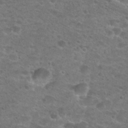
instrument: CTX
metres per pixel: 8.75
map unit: Hto
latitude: 25.2725
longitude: -49.6127
